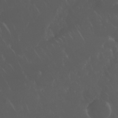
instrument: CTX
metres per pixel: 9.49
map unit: Nhu
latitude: 30.6302
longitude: -57.5371
